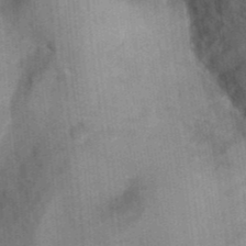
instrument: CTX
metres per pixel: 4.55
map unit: Hto
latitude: 9.4993
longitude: -35.9150
